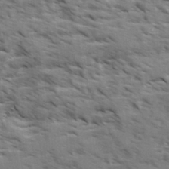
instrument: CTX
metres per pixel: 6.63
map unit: Ave
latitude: 1.7827
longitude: -110.2712
